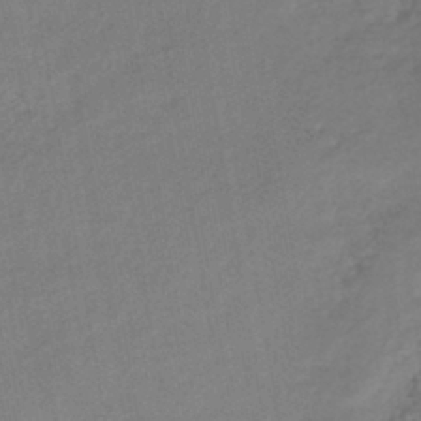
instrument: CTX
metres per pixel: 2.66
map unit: lHb
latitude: -41.2187
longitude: 73.2943
